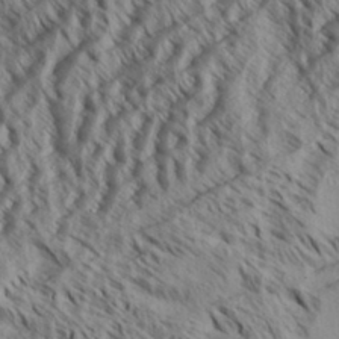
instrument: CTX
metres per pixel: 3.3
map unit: Aa
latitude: 31.8206
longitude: -137.5371
